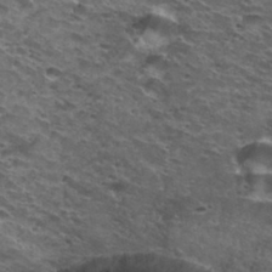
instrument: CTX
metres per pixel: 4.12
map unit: Hto
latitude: 34.1011
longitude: -40.2522
